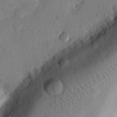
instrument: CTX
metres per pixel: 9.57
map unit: eHh
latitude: 26.4223
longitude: -81.2348
